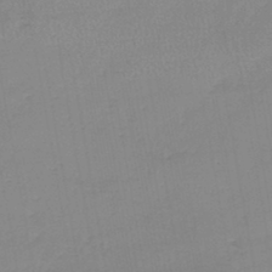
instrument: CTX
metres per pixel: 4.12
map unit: lHb
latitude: -44.1795
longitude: 62.6140
